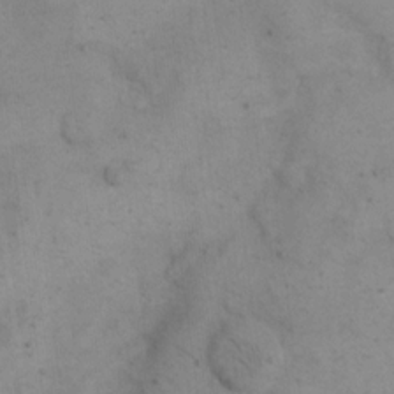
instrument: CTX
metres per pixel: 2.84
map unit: eHh
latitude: 15.3293
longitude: -67.4237
